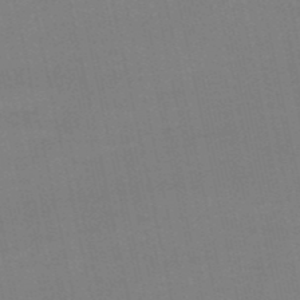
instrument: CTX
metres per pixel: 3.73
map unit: eHb
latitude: -50.0850
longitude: 73.2187
